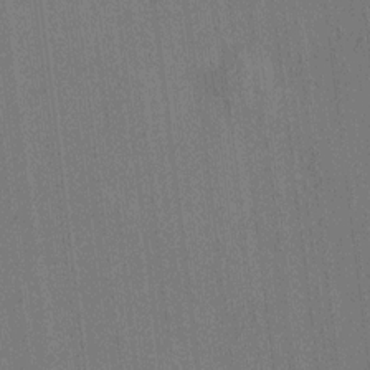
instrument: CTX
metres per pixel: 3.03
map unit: HNhu
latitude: 8.6113
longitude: 15.6344
